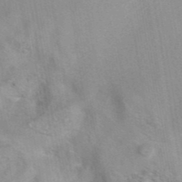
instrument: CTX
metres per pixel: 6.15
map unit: eAb
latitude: 41.8583
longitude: 107.2943
